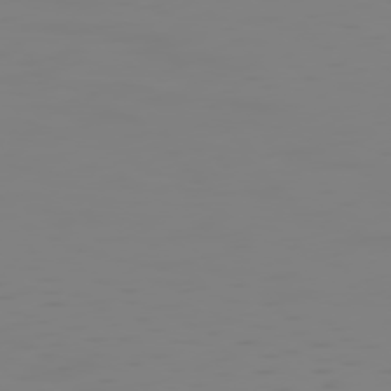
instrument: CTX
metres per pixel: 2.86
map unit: Hpe
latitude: 74.4790
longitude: -126.9325
